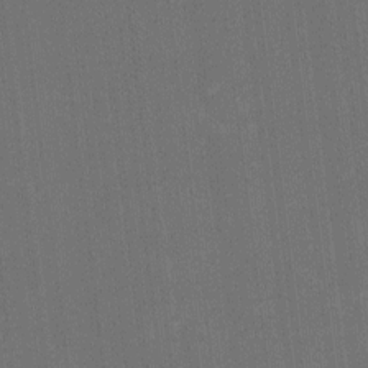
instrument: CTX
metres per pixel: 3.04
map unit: HNhu
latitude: -3.0675
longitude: -3.4993
